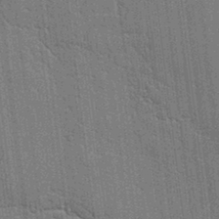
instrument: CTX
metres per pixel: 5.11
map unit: lAvf
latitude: -1.1620
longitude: -107.6505
